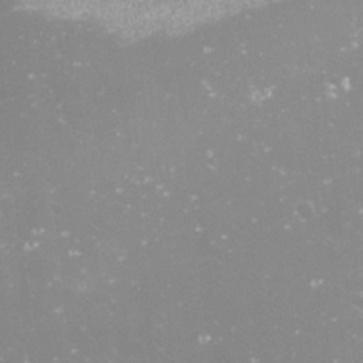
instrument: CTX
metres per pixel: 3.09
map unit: Nve
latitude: -17.9745
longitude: -59.3293
